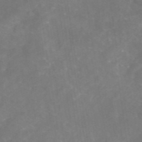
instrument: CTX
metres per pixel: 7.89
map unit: eAb
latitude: 46.4034
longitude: 126.6518
